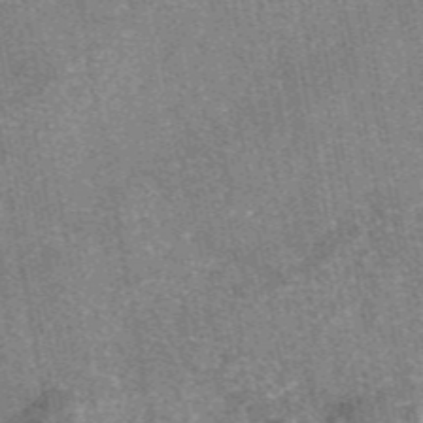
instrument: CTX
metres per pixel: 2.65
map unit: eAb
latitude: 47.3482
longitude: 107.0298
